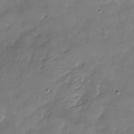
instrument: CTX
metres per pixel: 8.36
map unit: Nhu
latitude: -23.7100
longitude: -57.0836
